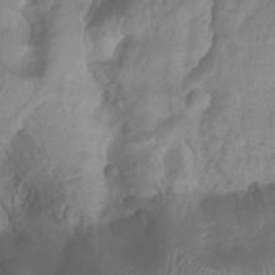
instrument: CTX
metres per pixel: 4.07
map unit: Htu
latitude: 3.0458
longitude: -21.6127
